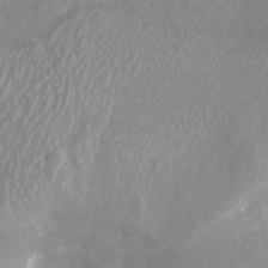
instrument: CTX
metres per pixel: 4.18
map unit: eHh
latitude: -5.6722
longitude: -77.1592
